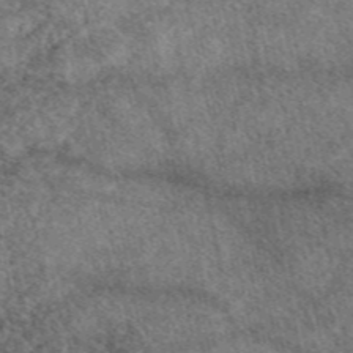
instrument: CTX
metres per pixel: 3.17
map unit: eAb
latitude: 47.4238
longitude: 117.9367
